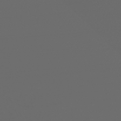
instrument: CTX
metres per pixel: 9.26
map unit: HNhu
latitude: -46.2928
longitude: 98.9919
